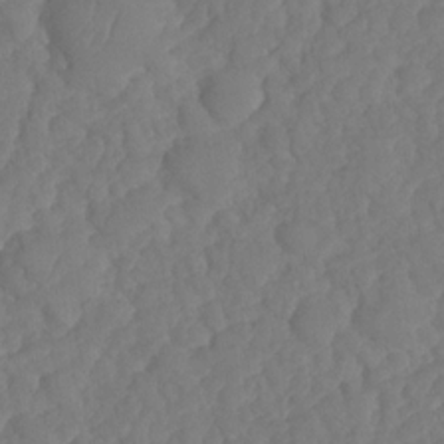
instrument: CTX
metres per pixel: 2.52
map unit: HNhu
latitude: -25.0864
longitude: 49.9178
